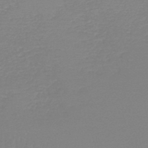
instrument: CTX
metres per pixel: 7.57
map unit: lHb
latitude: -45.2187
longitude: 79.0297
